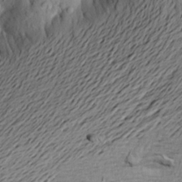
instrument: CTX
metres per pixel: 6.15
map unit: Aa
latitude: 21.4238
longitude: -149.1025
